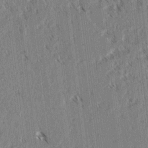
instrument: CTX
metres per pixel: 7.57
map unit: lAvf
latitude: 3.4237
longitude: -105.5371
